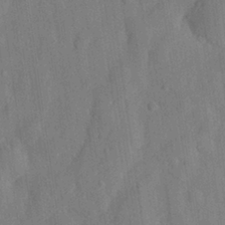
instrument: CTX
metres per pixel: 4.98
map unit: eHh
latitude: 27.9906
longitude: -76.9891
